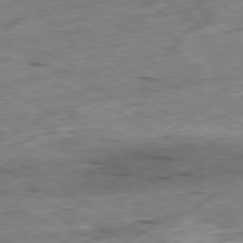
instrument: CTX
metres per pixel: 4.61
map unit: Ap
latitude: -80.6519
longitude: -72.8569
